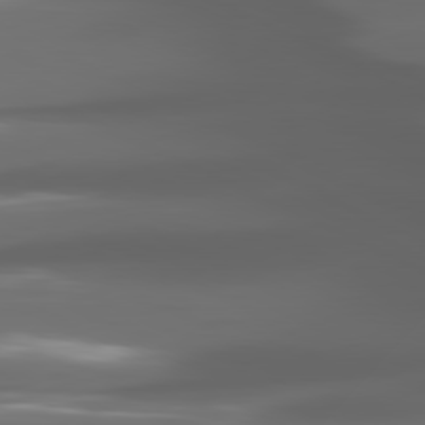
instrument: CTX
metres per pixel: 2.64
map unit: lApd
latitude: 80.8191
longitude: -141.4993
